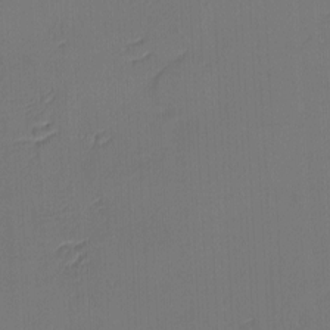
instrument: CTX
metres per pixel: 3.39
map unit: eHh
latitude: -3.8611
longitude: -79.7450
